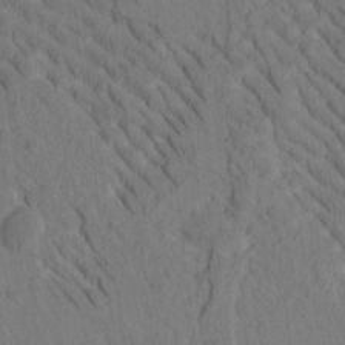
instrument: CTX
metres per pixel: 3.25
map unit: Htu
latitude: -1.6911
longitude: 172.5951
